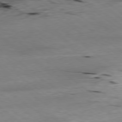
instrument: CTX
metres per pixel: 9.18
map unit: Ap
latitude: -79.1998
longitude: -91.8961
